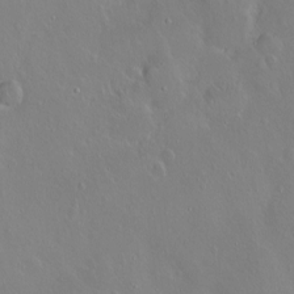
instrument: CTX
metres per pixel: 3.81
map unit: eHh
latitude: 1.7449
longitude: -54.4412
